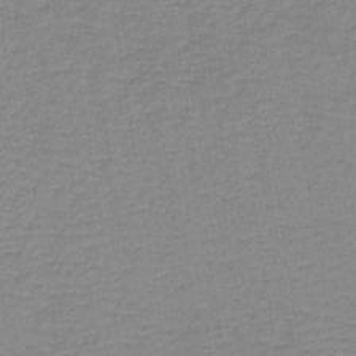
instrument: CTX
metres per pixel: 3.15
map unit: lHb
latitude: -40.9542
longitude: 64.1417
